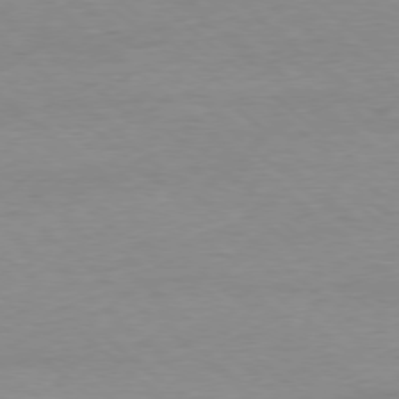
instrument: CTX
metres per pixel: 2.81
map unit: Ap
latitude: -78.1605
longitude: -97.2159
